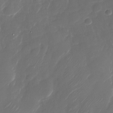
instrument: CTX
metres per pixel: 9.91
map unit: Nhu
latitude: -30.1794
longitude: -71.5938
